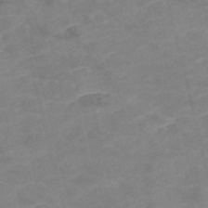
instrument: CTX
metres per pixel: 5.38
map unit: Nve
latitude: -57.1998
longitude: 50.7463
